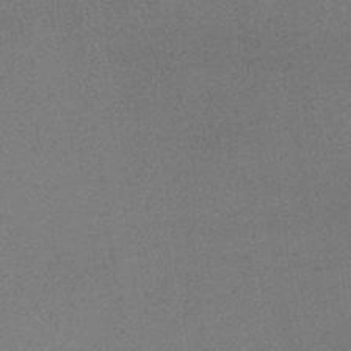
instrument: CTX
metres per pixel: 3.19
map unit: lHb
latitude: -36.6329
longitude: 68.4440
